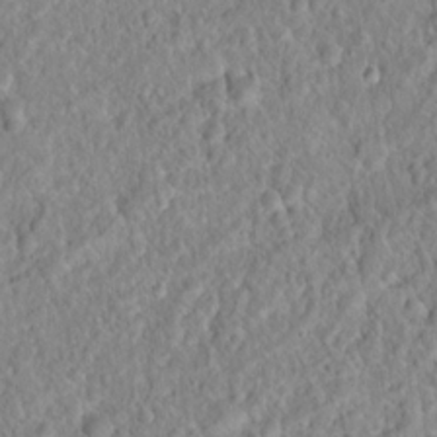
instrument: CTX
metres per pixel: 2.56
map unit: Hto
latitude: 16.3845
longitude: -41.3481
